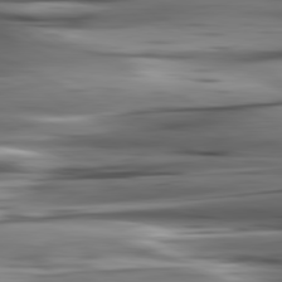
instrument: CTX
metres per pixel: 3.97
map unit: lApd
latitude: 80.7435
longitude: -123.1970
